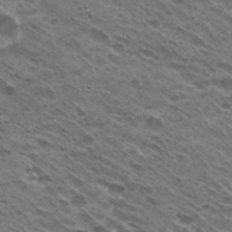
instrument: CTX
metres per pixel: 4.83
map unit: Hto
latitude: 30.9514
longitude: -45.1970
